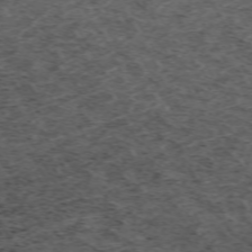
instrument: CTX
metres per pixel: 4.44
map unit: Hpe
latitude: -70.5574
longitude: 17.3132
